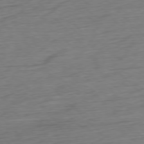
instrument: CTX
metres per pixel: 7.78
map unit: Ap
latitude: -78.2172
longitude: -72.4412
